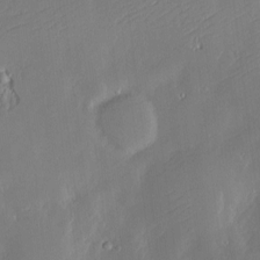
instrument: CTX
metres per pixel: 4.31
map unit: Nve
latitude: -9.2943
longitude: 172.9730
